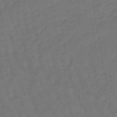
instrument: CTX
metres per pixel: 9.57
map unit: eHb
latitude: -47.3887
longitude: 80.9731
